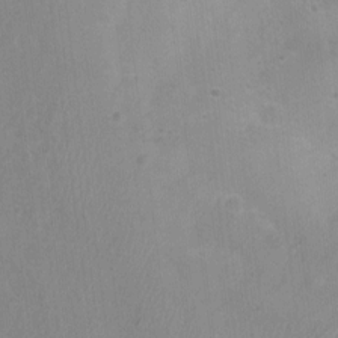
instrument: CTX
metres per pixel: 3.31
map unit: Nhu
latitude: 0.7813
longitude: -16.7057
